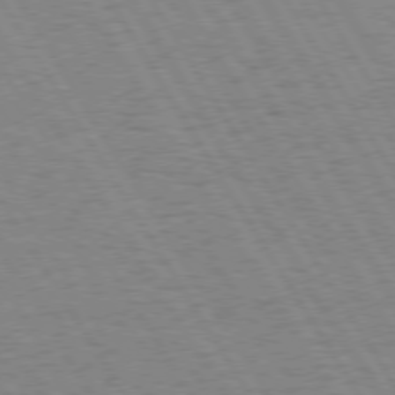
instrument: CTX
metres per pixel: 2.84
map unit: Hpe
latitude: 74.3278
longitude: -135.6694
